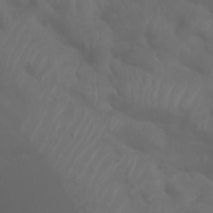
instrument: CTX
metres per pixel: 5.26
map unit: Htu
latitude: -6.2172
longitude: -70.2522
